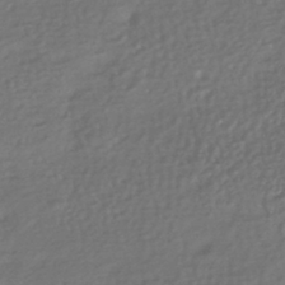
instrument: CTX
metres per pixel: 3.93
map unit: HNhu
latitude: -42.4251
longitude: 94.8786
